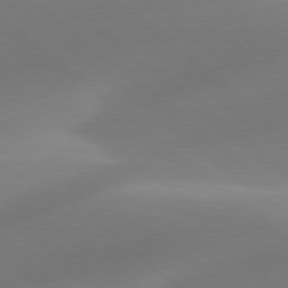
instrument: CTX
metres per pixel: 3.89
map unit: lApd
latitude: 78.3468
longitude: -51.5560
